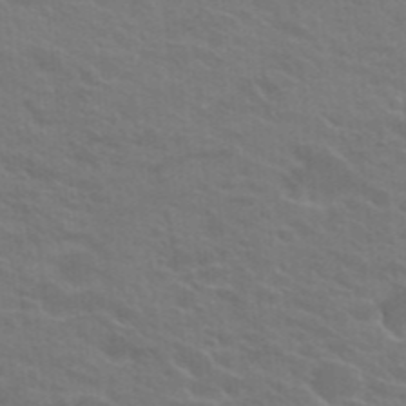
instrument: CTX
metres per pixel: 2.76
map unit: Hto
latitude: 23.8961
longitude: -36.7058
